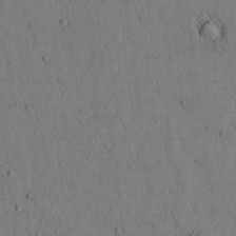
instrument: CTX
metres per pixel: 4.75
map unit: lAvf
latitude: 4.4790
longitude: 159.4265
